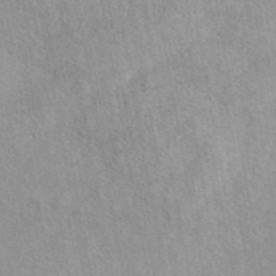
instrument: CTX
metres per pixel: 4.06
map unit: eAb
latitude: 44.4223
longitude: 109.4454
